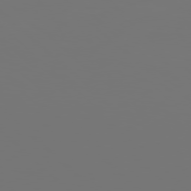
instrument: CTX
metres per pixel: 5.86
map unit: Hpe
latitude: 77.5371
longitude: -177.6694
